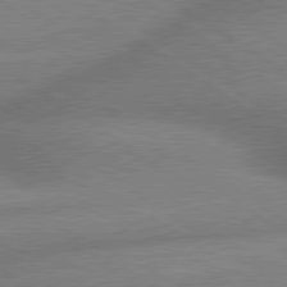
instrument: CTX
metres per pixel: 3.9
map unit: lApd
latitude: 80.0255
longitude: -161.4048
